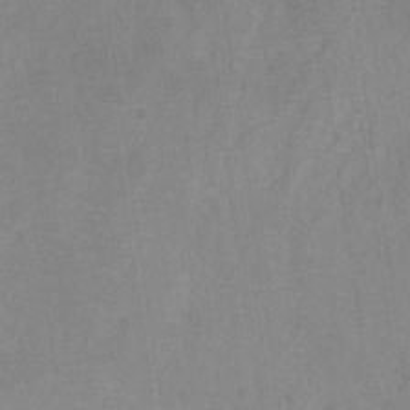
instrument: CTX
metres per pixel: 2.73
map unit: eHb
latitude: -30.3873
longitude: 62.3117
